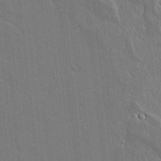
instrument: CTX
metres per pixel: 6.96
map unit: lAvf
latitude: 17.3482
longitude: -127.0270
